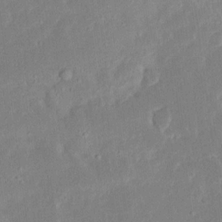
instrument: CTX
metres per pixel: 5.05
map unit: Ave
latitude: 15.9339
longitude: -138.8758
